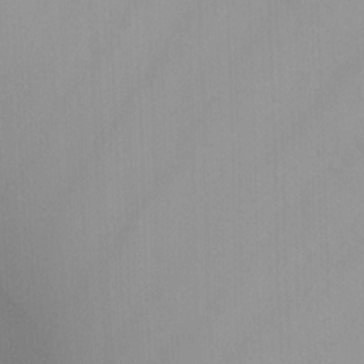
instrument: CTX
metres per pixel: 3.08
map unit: Nhu
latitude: -3.3887
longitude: -70.8191
